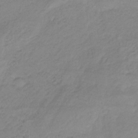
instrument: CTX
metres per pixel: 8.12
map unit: HNb
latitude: -33.7100
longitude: 63.8989
